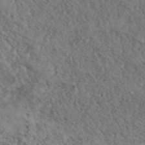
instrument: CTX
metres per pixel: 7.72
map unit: ANa
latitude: 45.7827
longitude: 27.2753
